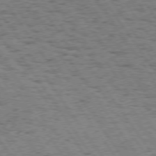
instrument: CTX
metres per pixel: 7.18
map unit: Hpe
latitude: 73.9528
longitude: -134.5168
